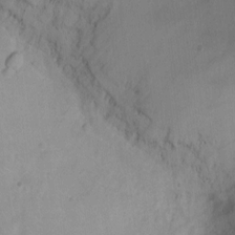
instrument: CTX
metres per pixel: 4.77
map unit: Ht
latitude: -8.8219
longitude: -21.4238
